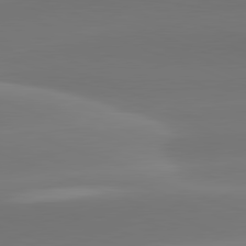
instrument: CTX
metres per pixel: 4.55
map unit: lApd
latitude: 81.7827
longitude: -162.5924
